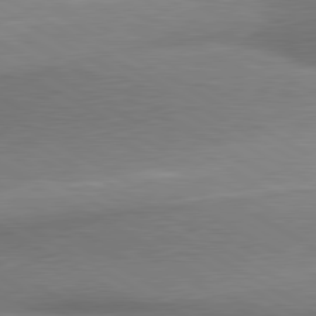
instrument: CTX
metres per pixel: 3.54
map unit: lApd
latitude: 80.4979
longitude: 166.6896
